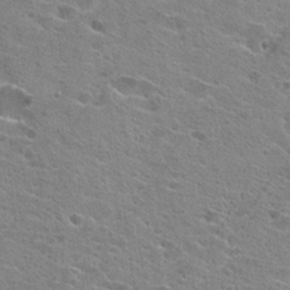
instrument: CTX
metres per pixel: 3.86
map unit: Hto
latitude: 23.6505
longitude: -42.6491
